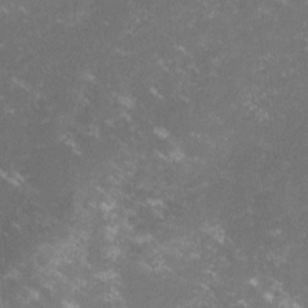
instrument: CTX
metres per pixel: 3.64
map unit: lHvf
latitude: -14.1606
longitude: -100.1578
